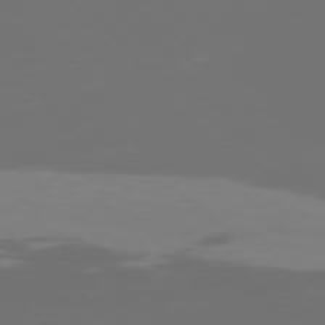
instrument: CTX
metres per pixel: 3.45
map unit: Hpe
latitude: 74.4601
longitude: -125.3859
